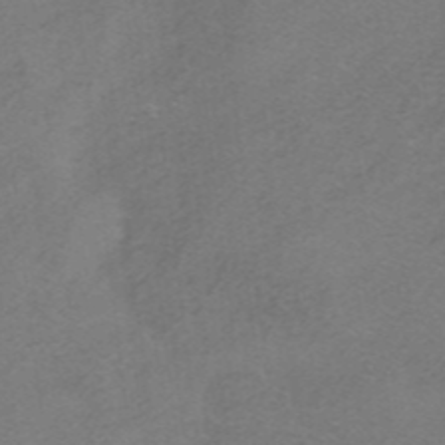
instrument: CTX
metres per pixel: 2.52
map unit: HNhu
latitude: -40.8030
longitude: 103.8422
